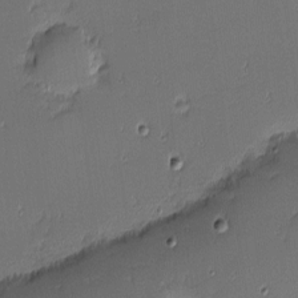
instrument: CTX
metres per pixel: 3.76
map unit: eHh
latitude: -2.9352
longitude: -83.2914
